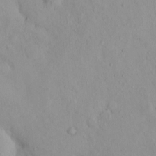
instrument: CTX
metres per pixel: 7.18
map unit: eHh
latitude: -0.1417
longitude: 16.0661
